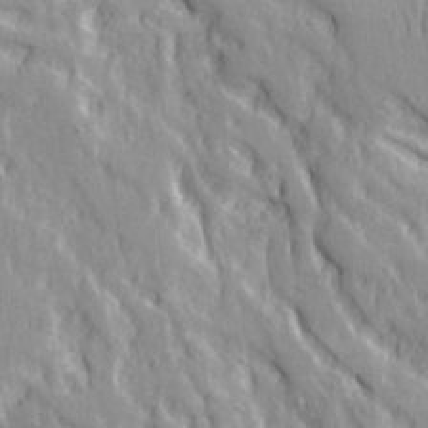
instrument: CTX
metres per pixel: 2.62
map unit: Ave
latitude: 21.7639
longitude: -134.5923
